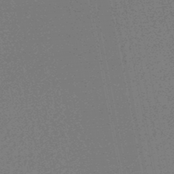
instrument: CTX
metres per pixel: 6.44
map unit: HNhu
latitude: -47.0486
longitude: 99.9367
